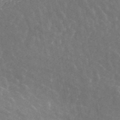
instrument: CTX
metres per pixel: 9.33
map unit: ANa
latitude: 43.8394
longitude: 30.1417
